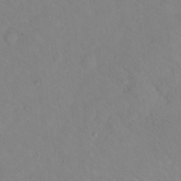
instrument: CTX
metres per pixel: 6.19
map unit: Nhu
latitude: 13.3104
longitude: -36.2523
